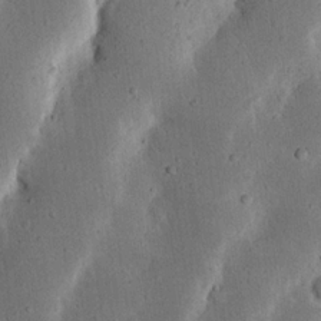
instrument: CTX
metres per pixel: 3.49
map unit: Nhu
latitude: 19.2159
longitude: -74.7624
